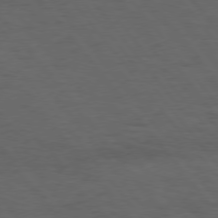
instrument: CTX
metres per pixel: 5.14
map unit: Hpe
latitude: 75.2537
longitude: -145.6127
